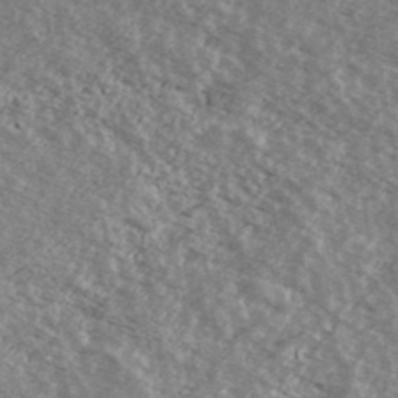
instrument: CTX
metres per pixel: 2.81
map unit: Ave
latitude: 39.0269
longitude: -110.2334
